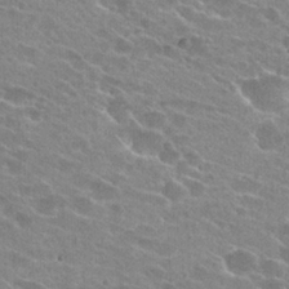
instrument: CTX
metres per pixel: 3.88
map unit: Hto
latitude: 24.3656
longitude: -43.6316
